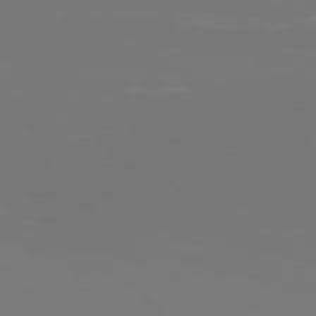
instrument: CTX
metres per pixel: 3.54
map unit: Hpe
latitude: 77.3859
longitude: -135.0458
